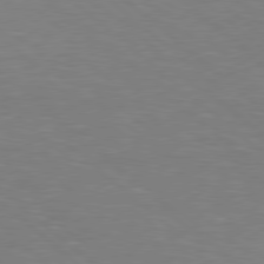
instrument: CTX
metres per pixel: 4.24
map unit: Hpe
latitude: 78.4223
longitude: -150.5734
